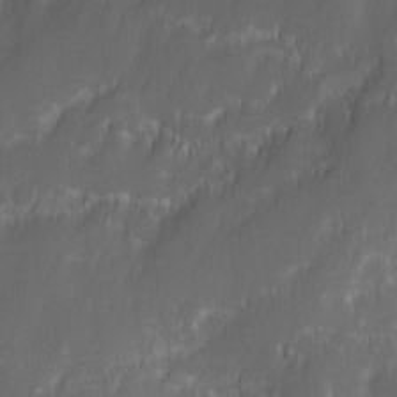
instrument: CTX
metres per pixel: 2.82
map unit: Ave
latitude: 9.8961
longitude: -105.2159
